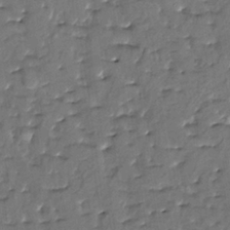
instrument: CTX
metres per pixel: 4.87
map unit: HNhu
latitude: 3.8961
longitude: 8.5763
